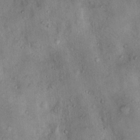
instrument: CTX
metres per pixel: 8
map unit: Nhu
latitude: 12.5546
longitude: -27.3104
